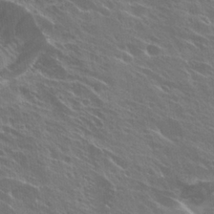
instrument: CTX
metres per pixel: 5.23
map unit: Hto
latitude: 27.6127
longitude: -41.0269
